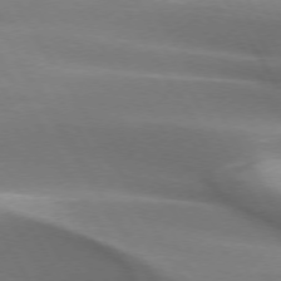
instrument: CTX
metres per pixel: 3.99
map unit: lApd
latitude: 73.3482
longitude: -51.3859
